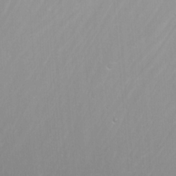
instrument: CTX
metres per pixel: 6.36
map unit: Nhu
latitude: -5.7288
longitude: -78.9136
